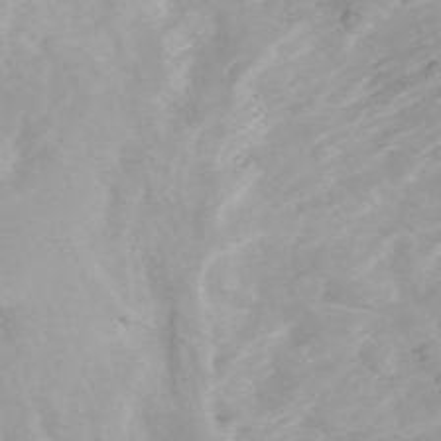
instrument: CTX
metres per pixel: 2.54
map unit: Htu
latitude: -4.6518
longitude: 137.7666
